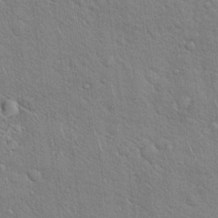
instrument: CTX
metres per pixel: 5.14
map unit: Hto
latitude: 18.5168
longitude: -52.1011
